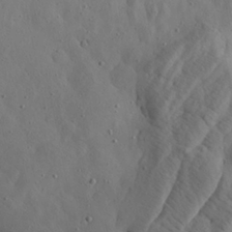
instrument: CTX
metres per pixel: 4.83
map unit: Aa
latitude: 22.9892
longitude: -142.5735
